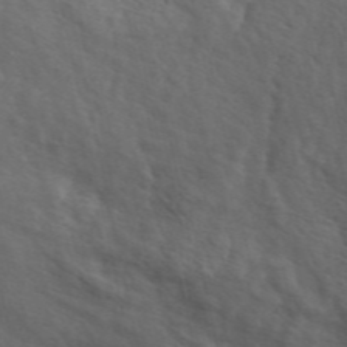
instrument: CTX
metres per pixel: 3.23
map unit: ANa
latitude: 49.4615
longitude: -76.1577
